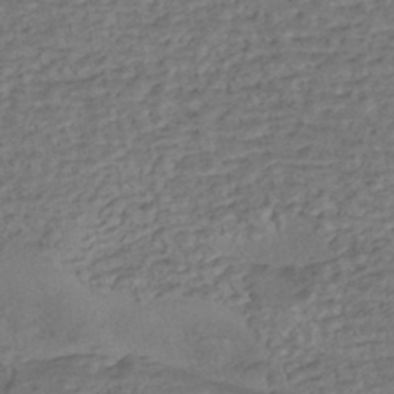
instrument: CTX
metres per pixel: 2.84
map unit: eHh
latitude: -43.6154
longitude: 119.6911
